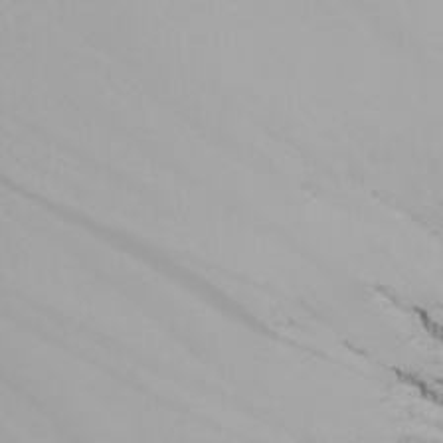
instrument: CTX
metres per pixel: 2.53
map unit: Nhu
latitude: -5.8422
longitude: -90.5168
